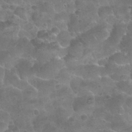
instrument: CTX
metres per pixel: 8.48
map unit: Nhu
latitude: 25.4804
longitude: -51.9906
